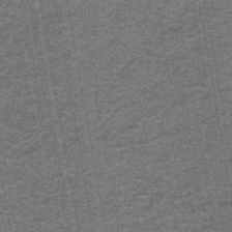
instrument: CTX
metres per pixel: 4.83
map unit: lHb
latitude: -43.2753
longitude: 56.1983
